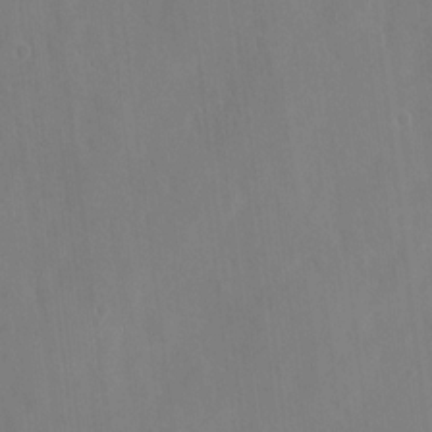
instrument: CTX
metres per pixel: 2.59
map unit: eHh
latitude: 9.5182
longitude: -70.8191
